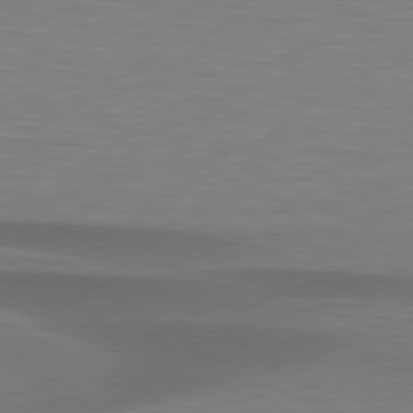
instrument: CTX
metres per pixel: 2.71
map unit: lApd
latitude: 79.2915
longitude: -90.5735
